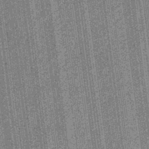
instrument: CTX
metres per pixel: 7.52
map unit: eHb
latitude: -40.4440
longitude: 82.2739
